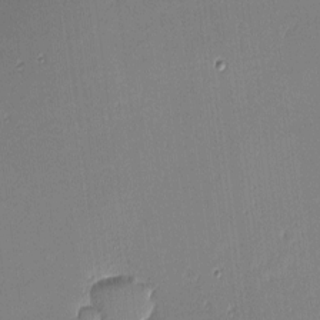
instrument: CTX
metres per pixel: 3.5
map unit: eHh
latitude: -3.2753
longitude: -81.9528
